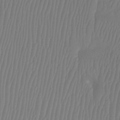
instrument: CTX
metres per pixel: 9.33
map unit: Htu
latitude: -8.2361
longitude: -74.8569
